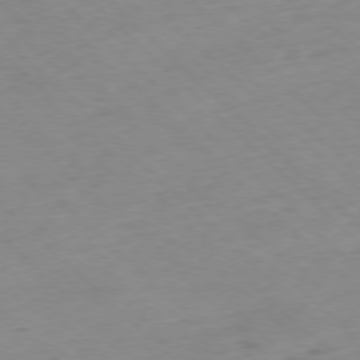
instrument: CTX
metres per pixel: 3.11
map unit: Ap
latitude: -77.1809
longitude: -90.3845
